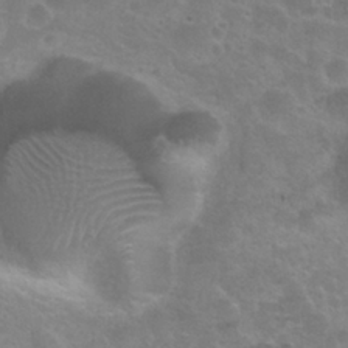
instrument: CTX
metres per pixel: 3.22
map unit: Nhu
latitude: 25.4237
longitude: -51.4804
